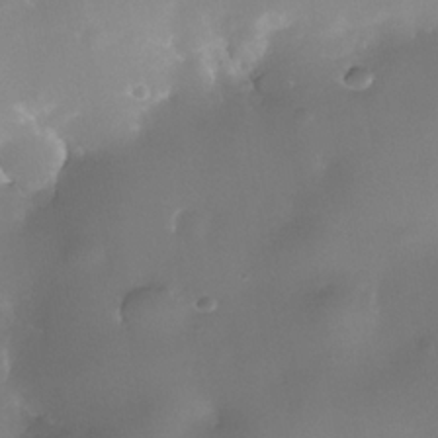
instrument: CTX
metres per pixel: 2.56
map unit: Nhe
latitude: -35.6533
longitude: -131.0648
